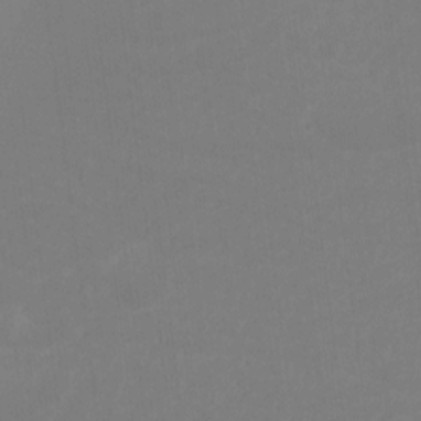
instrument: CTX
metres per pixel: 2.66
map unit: Hto
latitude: -8.4818
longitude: -43.9528
